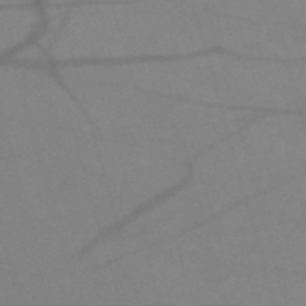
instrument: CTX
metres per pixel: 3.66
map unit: HNb
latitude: -53.6344
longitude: -49.6694
